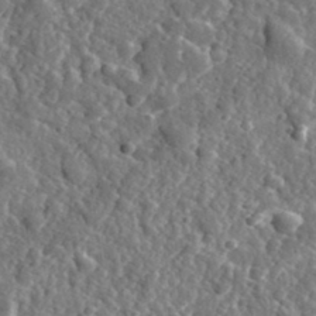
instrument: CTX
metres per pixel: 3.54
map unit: eHh
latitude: 34.9324
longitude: -80.1389
